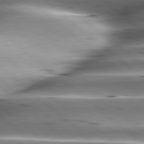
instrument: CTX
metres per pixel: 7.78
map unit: lApd
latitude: 80.0255
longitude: -143.5749
